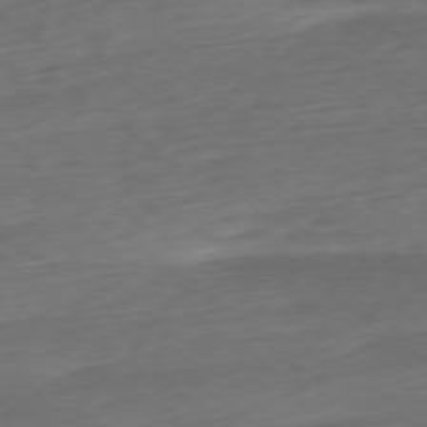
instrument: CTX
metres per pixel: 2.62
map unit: Ap
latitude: -78.4251
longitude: -69.2915
